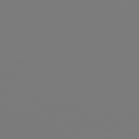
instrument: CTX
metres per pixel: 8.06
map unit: Hpe
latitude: 78.4034
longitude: 173.6344
